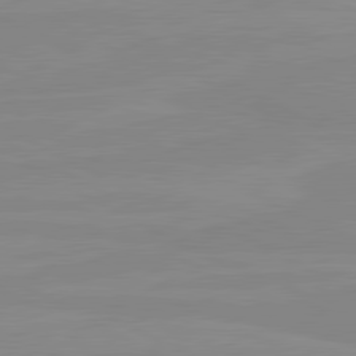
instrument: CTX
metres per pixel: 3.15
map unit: lApd
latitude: 80.7057
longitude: -176.8758
